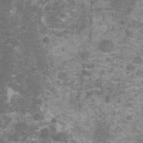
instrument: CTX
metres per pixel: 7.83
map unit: Nhu
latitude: 4.2900
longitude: -17.6316
